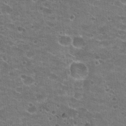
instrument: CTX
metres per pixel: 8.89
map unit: Hto
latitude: 22.0444
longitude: -42.5735
